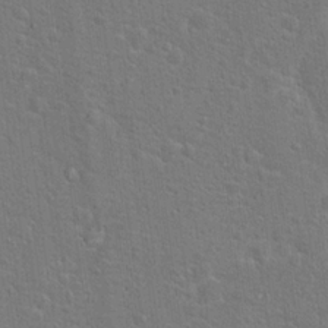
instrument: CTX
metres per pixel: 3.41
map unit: Hto
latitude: 17.7828
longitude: -43.1403
